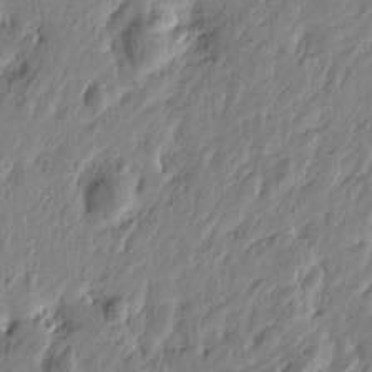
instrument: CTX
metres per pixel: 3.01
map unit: Htu
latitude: -4.4818
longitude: 179.3320
